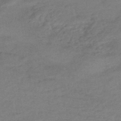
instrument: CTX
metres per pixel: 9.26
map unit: eHb
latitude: -43.1809
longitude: 85.9178
